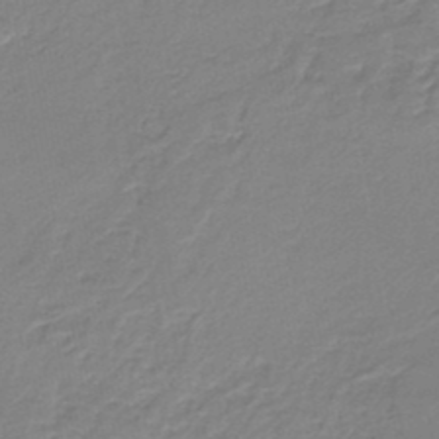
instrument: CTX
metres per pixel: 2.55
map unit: HNb
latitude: -36.0850
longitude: 58.6707
